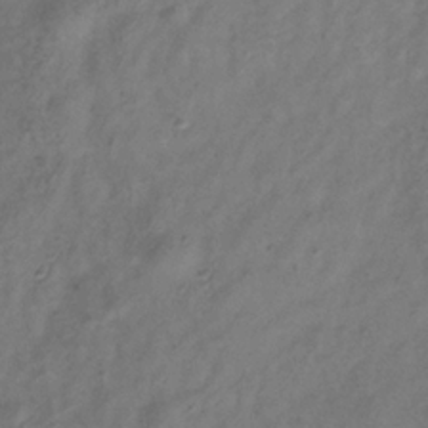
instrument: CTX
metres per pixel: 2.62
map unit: Hve
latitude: -33.8612
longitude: 89.1053
